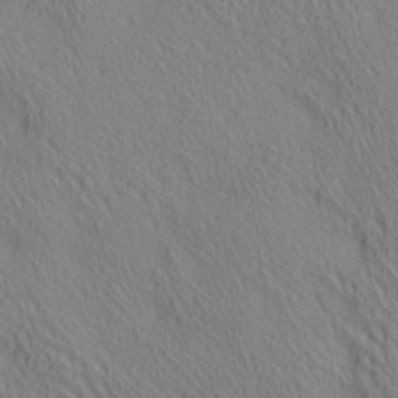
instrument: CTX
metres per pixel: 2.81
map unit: lAa
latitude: 5.0836
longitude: -117.0836
